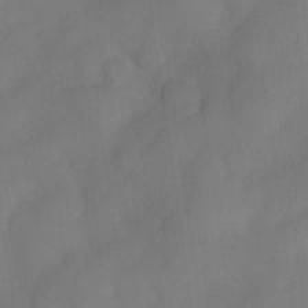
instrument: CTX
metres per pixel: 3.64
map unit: Nve
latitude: -27.2564
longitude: -148.2523
